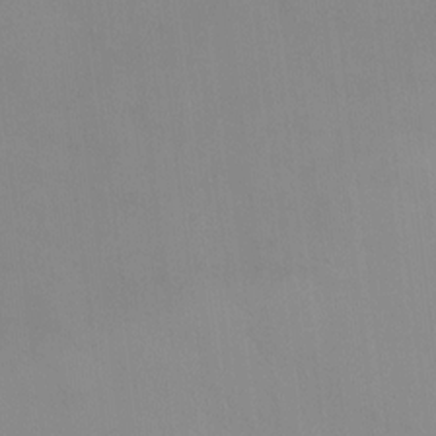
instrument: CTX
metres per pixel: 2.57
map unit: HNhu
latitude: 3.3481
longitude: 6.9353
